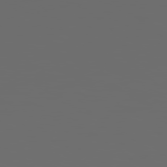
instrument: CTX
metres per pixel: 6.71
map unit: Hpe
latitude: 78.4601
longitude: 176.3306
